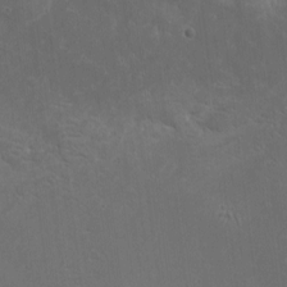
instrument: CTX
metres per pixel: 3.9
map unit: eHh
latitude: 2.5734
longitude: -78.6680
